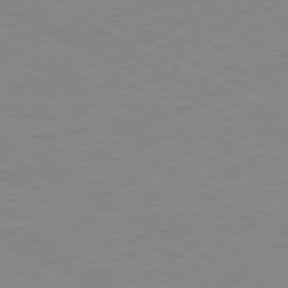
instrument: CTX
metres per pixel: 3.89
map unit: Ap
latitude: -78.1416
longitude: -74.1578
